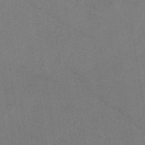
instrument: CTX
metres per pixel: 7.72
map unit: HNb
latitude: -33.4455
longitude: 54.4818
